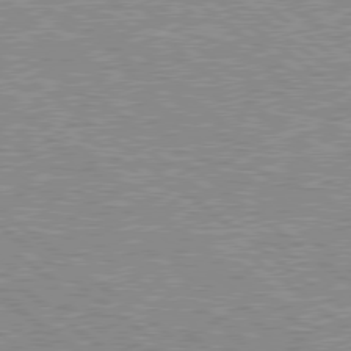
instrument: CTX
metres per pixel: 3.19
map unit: Hpe
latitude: 78.6491
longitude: -156.7624
